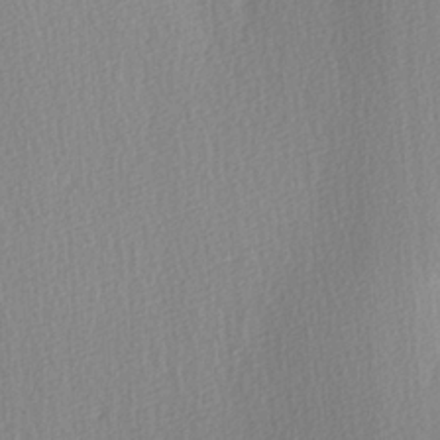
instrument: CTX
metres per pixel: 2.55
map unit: Ave
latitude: 3.4426
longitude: -112.0255
